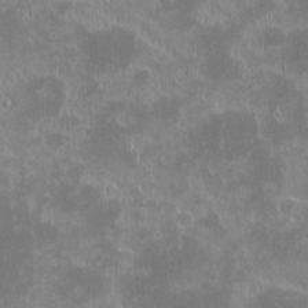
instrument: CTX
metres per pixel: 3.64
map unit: eHh
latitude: -1.5588
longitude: -85.2348
